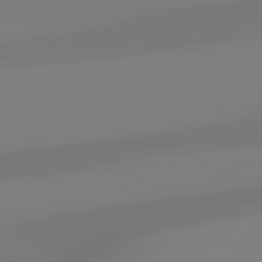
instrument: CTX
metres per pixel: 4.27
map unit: lApd
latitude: 79.1026
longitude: -136.6491
